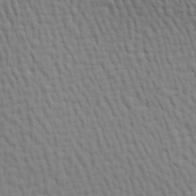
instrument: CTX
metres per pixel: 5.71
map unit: Ave
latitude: 17.3860
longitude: -138.6679
